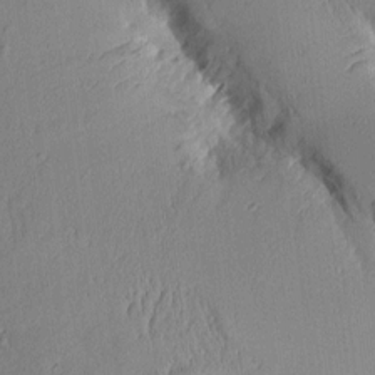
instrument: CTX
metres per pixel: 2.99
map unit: Aa
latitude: 10.1956
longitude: -127.4993
